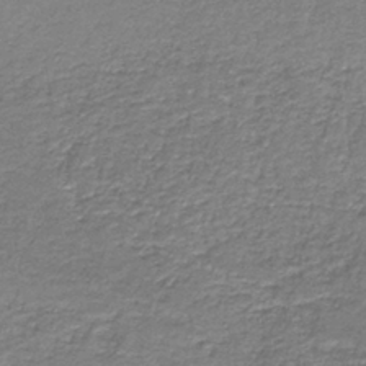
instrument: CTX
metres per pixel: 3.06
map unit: eAb
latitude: -36.3495
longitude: 52.4629
